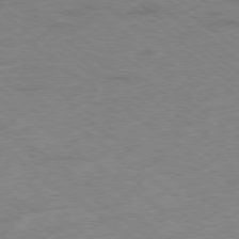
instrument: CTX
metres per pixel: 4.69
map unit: Hpe
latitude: -78.8597
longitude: -14.3846
